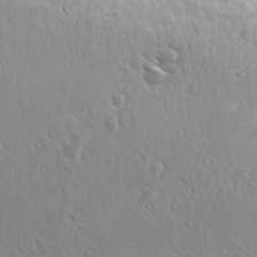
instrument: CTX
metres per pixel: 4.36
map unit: Ave
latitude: 18.0633
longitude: -133.5749
